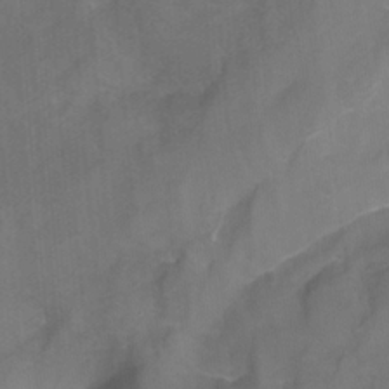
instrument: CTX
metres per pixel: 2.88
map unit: Nhu
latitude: -15.6155
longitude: -56.3656
